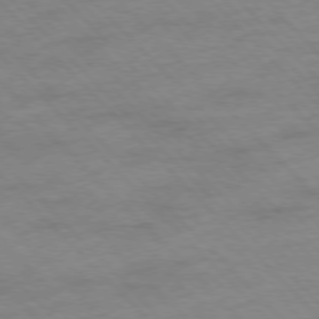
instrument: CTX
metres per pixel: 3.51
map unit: Hpe
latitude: -77.2754
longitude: -11.5749
